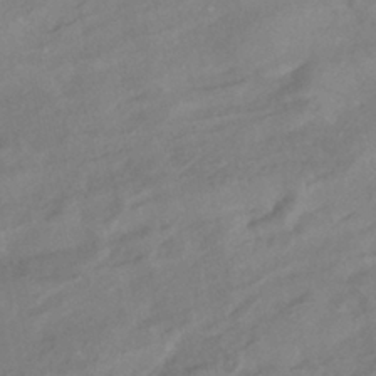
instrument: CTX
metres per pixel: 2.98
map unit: eHh
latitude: -42.0472
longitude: 122.3118
